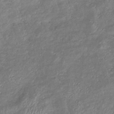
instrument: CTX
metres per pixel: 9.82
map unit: eHb
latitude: -38.4251
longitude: 76.2550
